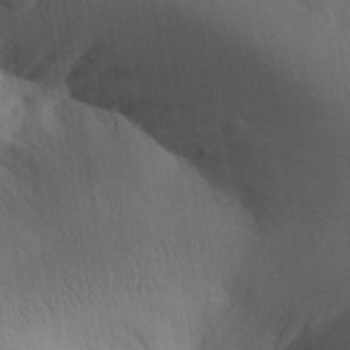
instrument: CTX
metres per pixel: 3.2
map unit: Aa
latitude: 32.3656
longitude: -143.3104
